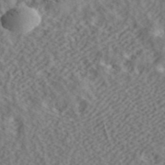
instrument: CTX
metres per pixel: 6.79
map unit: ANa
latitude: 42.8380
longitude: 55.0864
